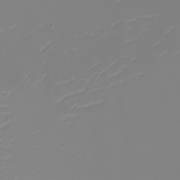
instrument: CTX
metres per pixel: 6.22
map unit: eHh
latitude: -5.1998
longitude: -85.1781
